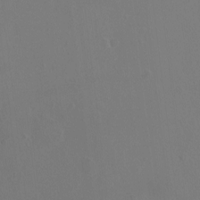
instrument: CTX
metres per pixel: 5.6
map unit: Ht
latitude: -7.6155
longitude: -19.9339
